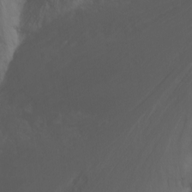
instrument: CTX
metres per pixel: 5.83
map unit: Nhu
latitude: -1.6533
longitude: -74.8191
